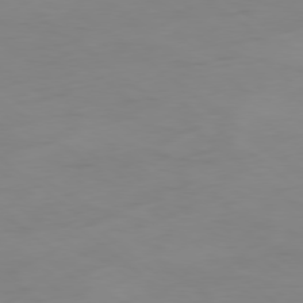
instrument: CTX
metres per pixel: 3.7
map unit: Ap
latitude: -80.0850
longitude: -68.1389
